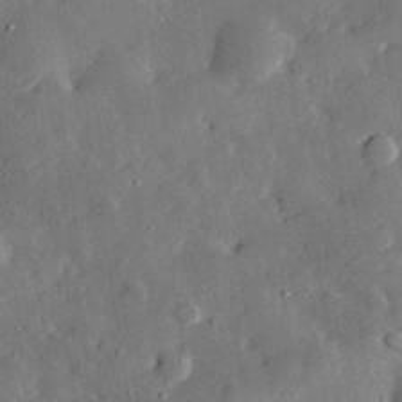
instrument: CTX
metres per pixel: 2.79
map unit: lHvf
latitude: 32.3089
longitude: -83.6127
